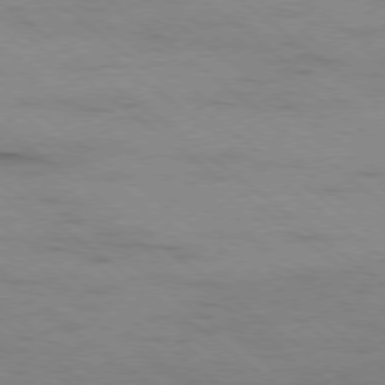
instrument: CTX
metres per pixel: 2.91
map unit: Ap
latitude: -79.0486
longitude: -100.4790
